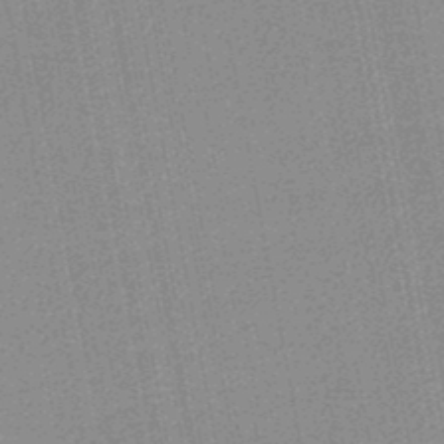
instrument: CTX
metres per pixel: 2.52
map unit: lHb
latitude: -47.5588
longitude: 67.0297
